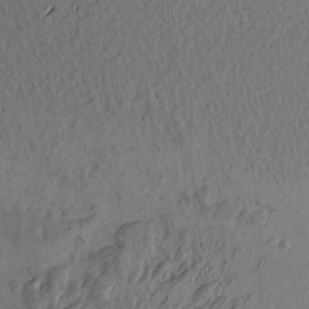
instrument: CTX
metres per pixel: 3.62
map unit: Htu
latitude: -3.1053
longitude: -178.4601
